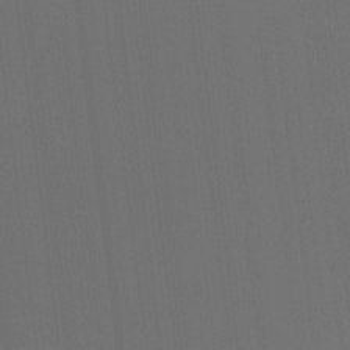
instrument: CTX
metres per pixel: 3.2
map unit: Hto
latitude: -10.5952
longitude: -38.4412
